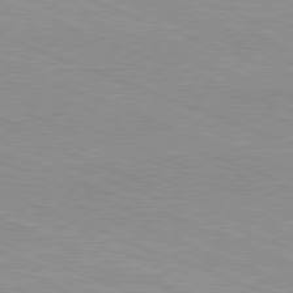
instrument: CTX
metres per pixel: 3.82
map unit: Ap
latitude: -81.3699
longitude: -73.7828
